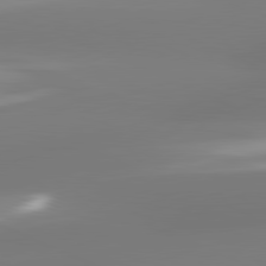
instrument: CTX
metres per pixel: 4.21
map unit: lApd
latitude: 81.5182
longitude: -165.8016
